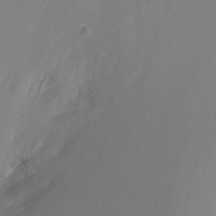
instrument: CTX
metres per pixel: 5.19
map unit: Ht
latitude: -8.5007
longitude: -31.7450
